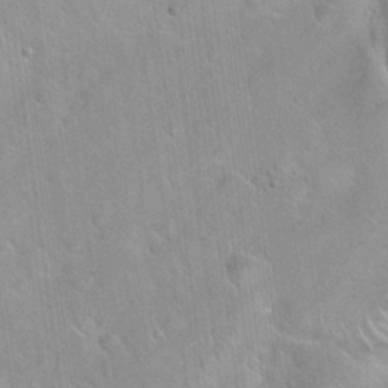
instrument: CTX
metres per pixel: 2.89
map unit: Hto
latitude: 20.7247
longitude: -53.6883
